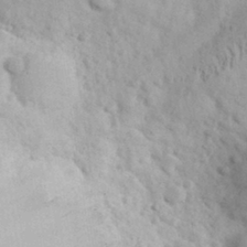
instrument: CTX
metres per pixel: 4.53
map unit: eHh
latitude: 30.4979
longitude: -70.8002
